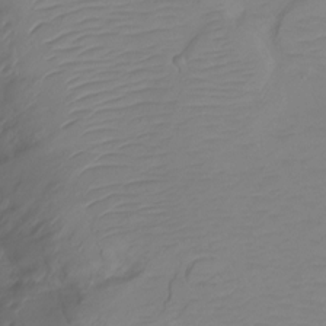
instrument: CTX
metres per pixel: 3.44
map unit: Ht
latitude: -6.5573
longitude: -29.9150
